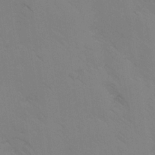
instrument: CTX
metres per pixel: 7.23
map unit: Ave
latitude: -1.0109
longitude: -112.3467
